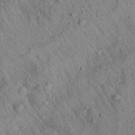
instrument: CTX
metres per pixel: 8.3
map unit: Aa
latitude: 27.3860
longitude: -142.0255
